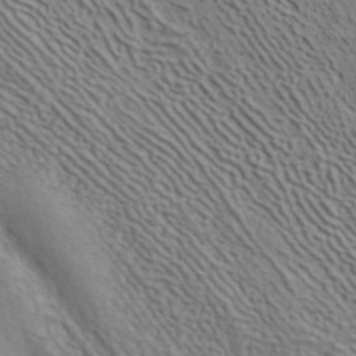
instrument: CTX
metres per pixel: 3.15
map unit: ANa
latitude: 41.4804
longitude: 55.8234
